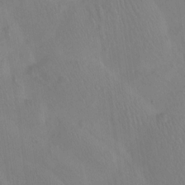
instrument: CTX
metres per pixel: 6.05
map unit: Htu
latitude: -15.9745
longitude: -46.1767
